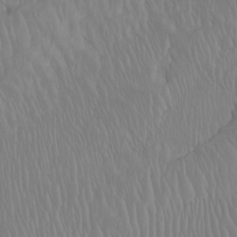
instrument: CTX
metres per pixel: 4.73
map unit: Htu
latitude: -6.9353
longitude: -70.3089
